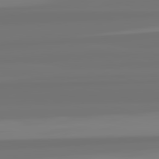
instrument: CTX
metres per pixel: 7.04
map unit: lApd
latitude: 82.6868
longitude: -179.0081
